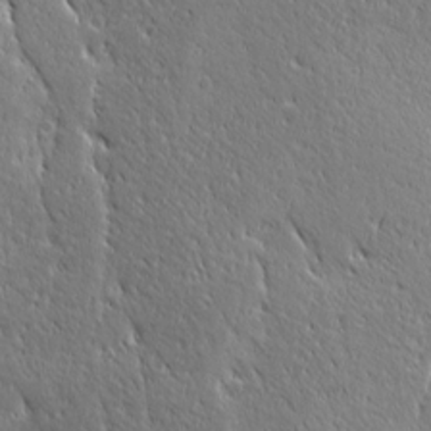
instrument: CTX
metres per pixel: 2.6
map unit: Ave
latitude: 20.5357
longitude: -136.9892
